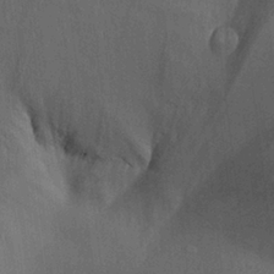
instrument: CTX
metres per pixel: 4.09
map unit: Aa
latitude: 25.8205
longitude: -134.7813
